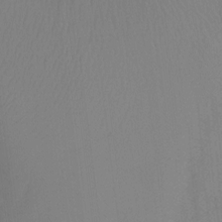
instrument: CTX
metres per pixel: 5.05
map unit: Ht
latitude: -3.2942
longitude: -27.6127
